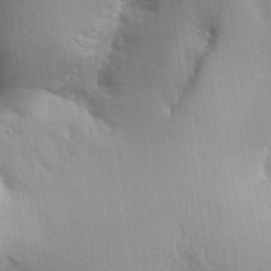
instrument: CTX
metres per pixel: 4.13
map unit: Aa
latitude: 32.7246
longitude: -140.9513
